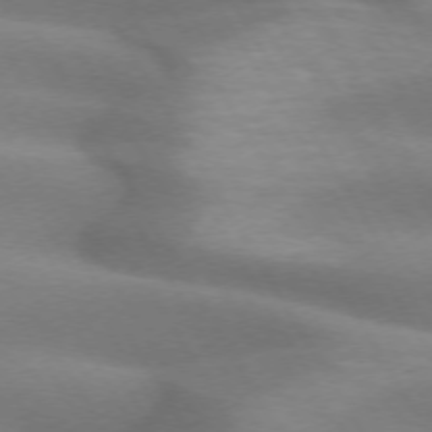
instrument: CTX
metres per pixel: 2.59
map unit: lApd
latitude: 72.7058
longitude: -51.8016
